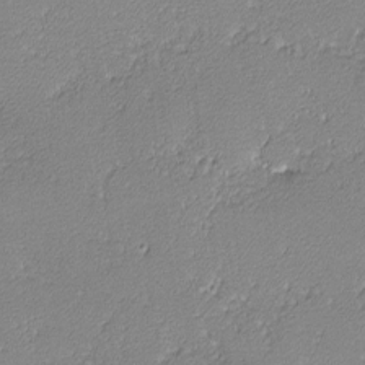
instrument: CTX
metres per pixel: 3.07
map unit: lHvf
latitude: -12.5763
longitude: -103.6127
